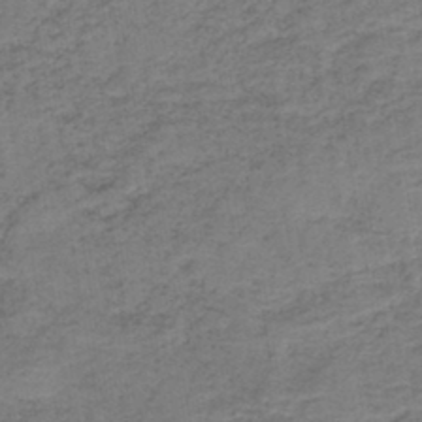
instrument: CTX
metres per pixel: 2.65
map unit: lHb
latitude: -41.5021
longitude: 53.2187
